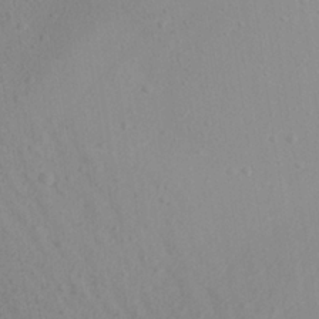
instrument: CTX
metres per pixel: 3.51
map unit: Aa
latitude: 26.6869
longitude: -143.1592
